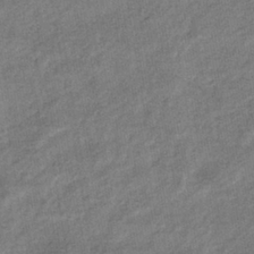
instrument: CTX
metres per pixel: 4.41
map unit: eHb
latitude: -39.1242
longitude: 80.7274
